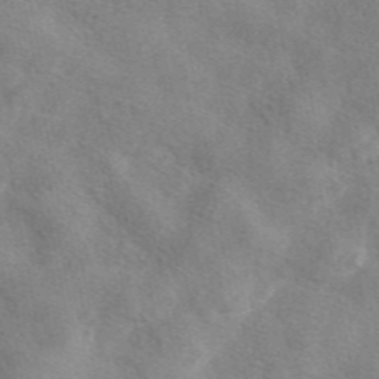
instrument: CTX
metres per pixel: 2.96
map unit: eAb
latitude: 47.7828
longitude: 123.1620
